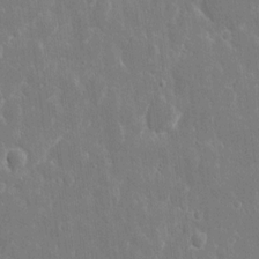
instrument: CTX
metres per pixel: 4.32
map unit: eHh
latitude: 9.0648
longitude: -69.8583
